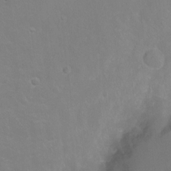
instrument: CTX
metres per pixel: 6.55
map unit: Ht
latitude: -5.8611
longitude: -34.8002
